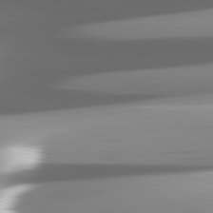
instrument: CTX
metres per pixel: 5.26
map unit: lApd
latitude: 82.2711
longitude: -147.1026
